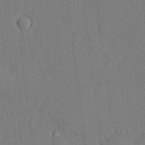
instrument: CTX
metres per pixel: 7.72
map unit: eHh
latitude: 4.8947
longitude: -72.8758
